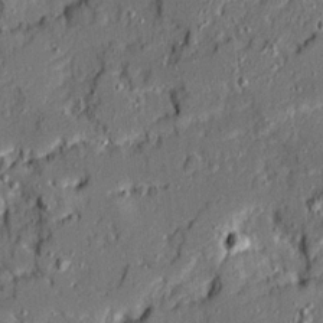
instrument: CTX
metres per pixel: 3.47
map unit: Ave
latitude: 19.8205
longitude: -128.5168
